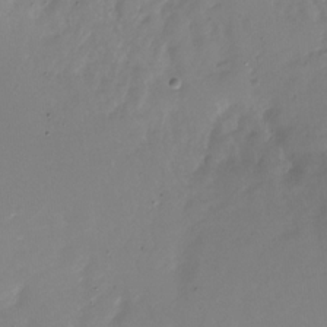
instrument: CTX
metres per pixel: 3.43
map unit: Nhu
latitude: -28.0094
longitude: -78.9892
